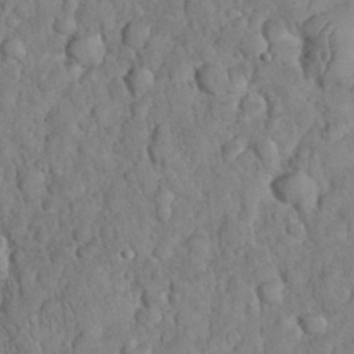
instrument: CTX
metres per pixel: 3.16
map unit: eHh
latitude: 33.3293
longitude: -64.9136
